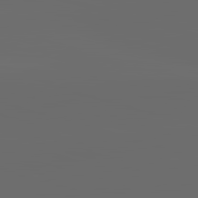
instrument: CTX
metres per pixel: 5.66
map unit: lApd
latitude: 83.7638
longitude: -129.3482
